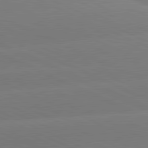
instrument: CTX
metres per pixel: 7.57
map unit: lApd
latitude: 81.4048
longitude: -155.4615
